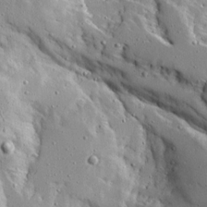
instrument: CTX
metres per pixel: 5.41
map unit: Ave
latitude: 12.5924
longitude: -137.9906
